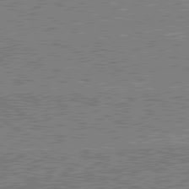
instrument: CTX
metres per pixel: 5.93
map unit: lApd
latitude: 79.7261
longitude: 169.1431
